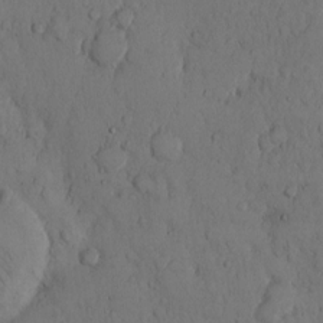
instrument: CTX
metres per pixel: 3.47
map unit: Hto
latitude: 9.0648
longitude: -57.4615
